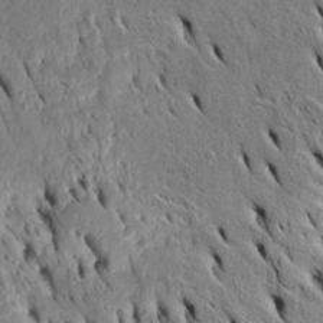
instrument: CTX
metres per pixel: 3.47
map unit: Htu
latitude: -5.1242
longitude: 153.2187
